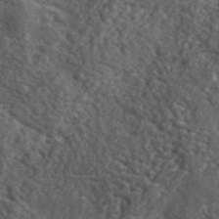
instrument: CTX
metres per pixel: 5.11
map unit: lHvf
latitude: 41.2725
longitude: -89.7639
